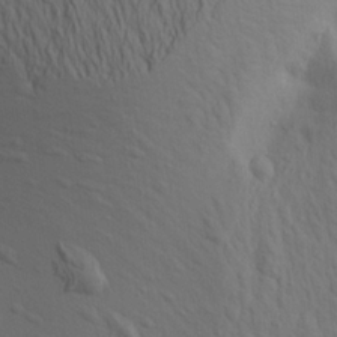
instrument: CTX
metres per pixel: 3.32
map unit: Aa
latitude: 19.0836
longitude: -142.2712
